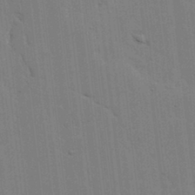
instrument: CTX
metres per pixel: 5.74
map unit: lHvf
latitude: 17.5182
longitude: -113.4426
